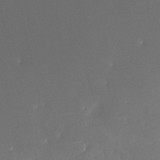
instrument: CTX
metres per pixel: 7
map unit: Htu
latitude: -12.7085
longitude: -48.5735
